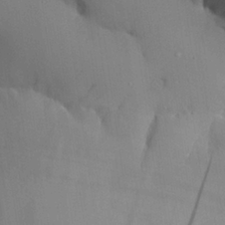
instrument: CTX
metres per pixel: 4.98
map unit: Aa
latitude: 26.7057
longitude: -129.2159
